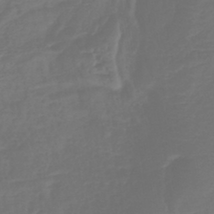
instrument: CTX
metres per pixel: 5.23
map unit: lHb
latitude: -43.7477
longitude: 77.5021
